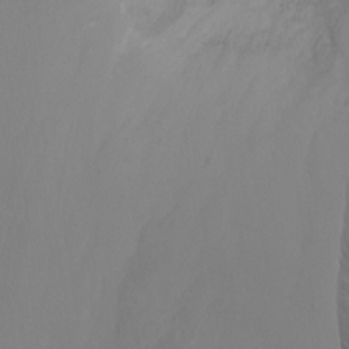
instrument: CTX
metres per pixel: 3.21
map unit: Nhu
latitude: -7.9178
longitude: -75.8583
